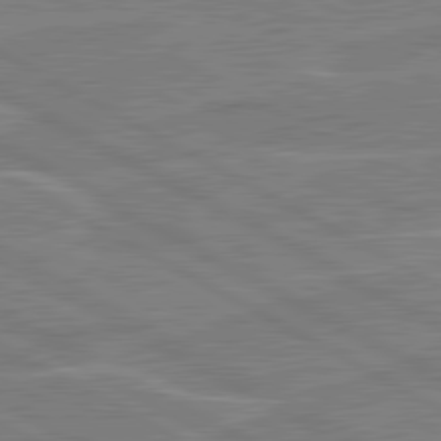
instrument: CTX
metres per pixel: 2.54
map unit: lApd
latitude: 80.9703
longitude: 122.5574
